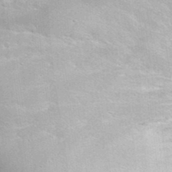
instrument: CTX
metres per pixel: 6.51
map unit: eHh
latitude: 36.2523
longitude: -66.8758
